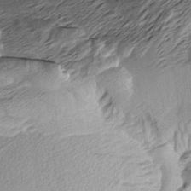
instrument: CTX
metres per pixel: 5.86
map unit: Aa
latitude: 8.5357
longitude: -141.5371
